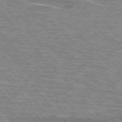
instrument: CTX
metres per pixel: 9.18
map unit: lApd
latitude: 76.1011
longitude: -81.3671
